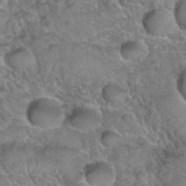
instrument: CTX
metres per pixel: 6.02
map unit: Hto
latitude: 36.0633
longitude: -47.7450
